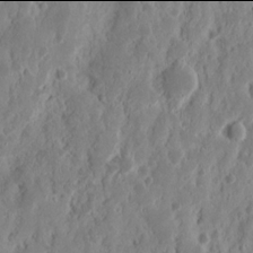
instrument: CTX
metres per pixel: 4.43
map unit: Nhu
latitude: 13.9906
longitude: -72.9703
